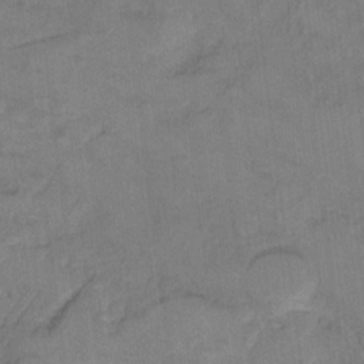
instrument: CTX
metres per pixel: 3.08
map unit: Hto
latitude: 9.2537
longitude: -35.8961
